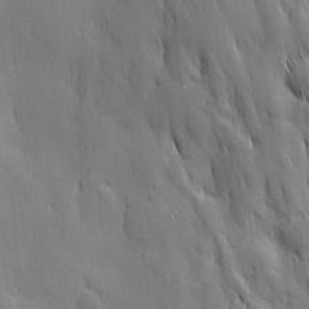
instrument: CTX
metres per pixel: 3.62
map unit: Ave
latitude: 12.7624
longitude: -105.1215
